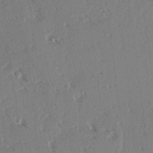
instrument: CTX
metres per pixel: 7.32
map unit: lAvf
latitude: 4.3467
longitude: -105.8395
